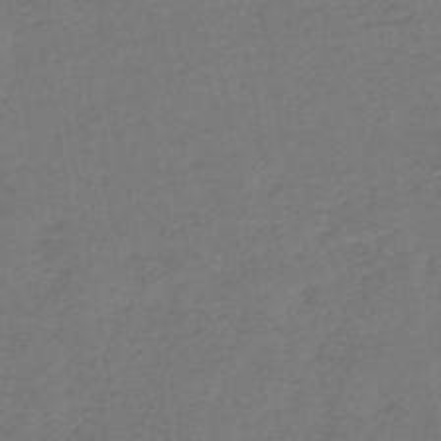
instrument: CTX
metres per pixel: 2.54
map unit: eHb
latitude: -41.3321
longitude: 79.7099
